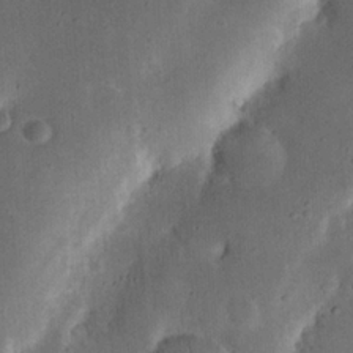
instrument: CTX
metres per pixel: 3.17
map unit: Nhu
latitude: 18.9136
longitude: -74.6491
